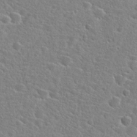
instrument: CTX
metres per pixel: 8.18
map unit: Hto
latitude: 25.0080
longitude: -47.8773
